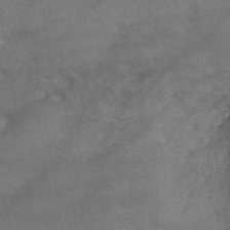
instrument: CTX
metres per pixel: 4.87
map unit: HNb
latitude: -44.9164
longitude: -36.8947
